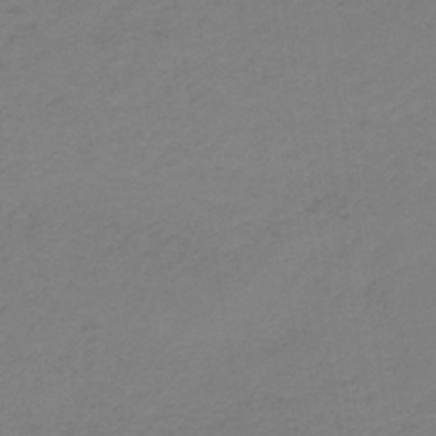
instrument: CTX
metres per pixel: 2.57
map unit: lHb
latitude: -41.9178
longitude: 64.1039
